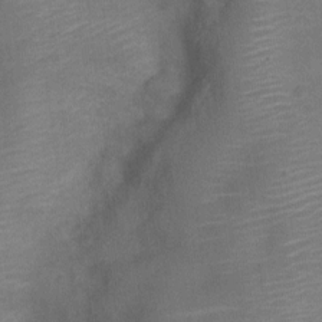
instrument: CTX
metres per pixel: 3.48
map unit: Nve
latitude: -19.2754
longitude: 108.9542
